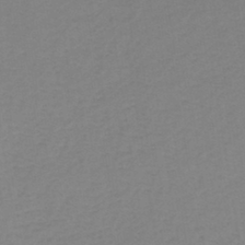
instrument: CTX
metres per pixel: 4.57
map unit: lHb
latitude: -41.3132
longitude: 64.0283
